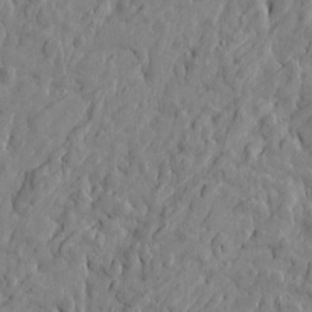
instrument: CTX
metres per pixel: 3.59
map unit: Htu
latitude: -5.3131
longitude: 178.1417
